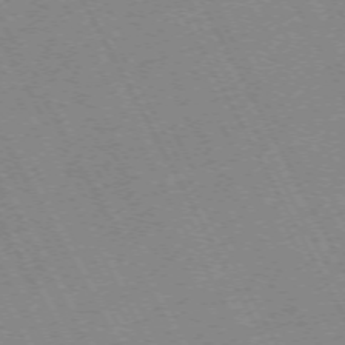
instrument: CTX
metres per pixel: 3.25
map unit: Hpe
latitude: -72.2172
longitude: 10.7463
